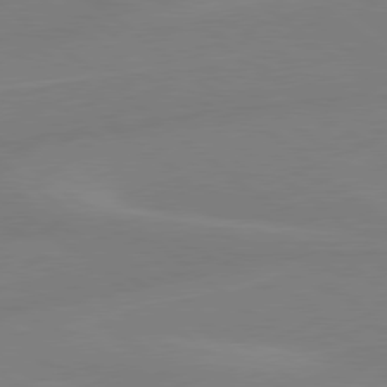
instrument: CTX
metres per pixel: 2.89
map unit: Hpe
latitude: 78.9325
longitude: -148.1200
